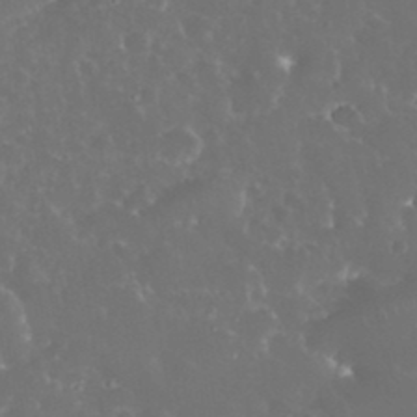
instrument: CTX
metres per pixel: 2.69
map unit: eHh
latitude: 34.3089
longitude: -63.3104
